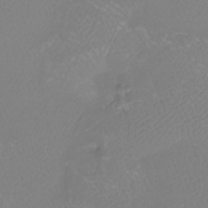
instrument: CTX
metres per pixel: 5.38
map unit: Htu
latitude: -13.0109
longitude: -47.1970
